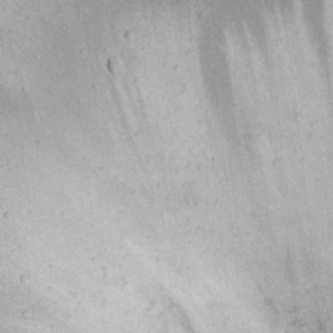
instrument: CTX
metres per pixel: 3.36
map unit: Nhu
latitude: 22.4223
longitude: -68.2712
